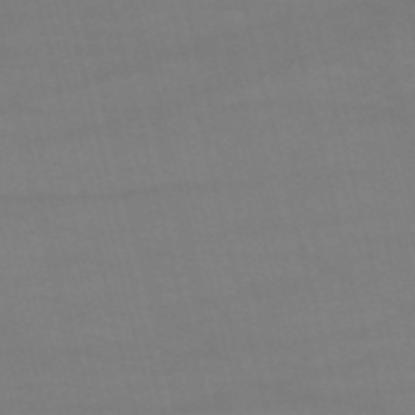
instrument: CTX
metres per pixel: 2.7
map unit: HNb
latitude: -52.9919
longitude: -37.6316
